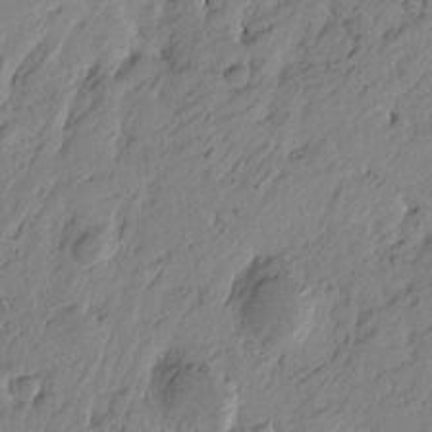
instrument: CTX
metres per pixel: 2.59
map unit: Htu
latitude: -4.6518
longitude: -179.8584
